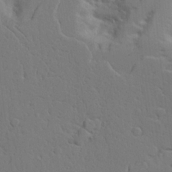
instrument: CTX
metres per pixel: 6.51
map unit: Aa
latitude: 21.3293
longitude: -124.1577
